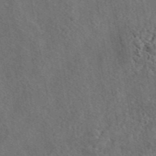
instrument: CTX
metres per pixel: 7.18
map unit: eAb
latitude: 43.9906
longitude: 115.5021
